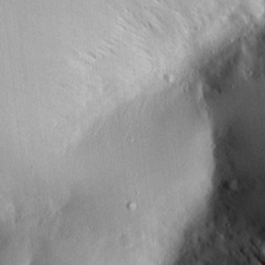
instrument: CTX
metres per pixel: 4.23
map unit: Htu
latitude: -4.4062
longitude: 157.2187
